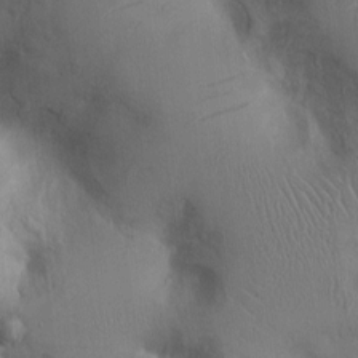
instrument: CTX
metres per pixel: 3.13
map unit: Ht
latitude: 0.0633
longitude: -13.3482
